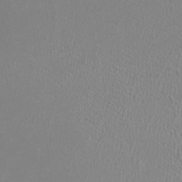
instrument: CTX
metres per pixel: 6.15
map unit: HNhu
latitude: -0.9542
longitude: 0.1039
